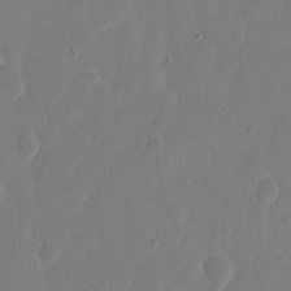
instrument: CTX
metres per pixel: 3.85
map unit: eHh
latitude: 10.4223
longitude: -67.8772
